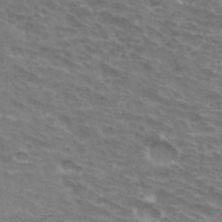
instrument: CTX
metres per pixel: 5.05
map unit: Hto
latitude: 33.3671
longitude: -43.7072
